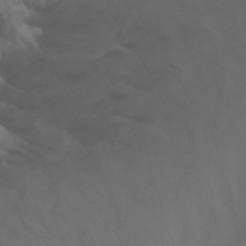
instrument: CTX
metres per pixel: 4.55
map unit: Nhu
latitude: -14.2929
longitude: -55.8772
